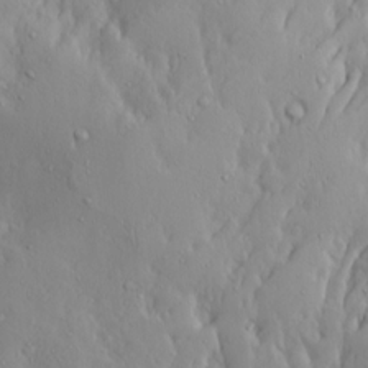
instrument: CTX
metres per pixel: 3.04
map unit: Ave
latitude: 13.9339
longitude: -133.2537
